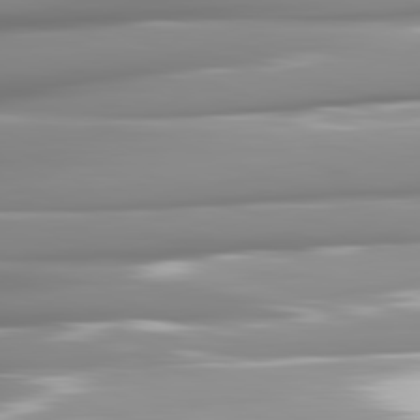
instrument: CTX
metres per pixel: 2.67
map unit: lApd
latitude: 81.6694
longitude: -142.9514
